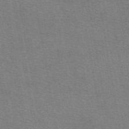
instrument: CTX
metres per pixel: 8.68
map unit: eAb
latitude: 50.4412
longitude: 105.5210
